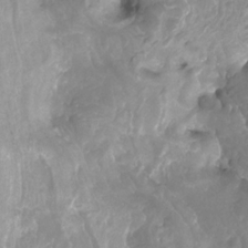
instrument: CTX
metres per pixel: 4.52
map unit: Htu
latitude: -12.4629
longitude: -72.0822
